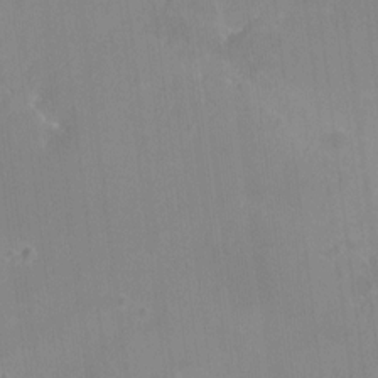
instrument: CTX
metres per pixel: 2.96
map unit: HNhu
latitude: 6.9892
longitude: 2.7841
